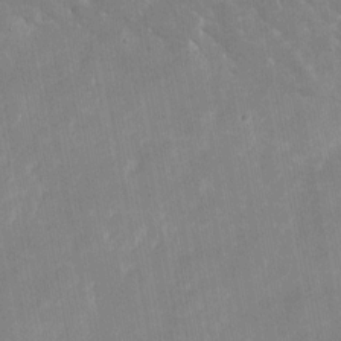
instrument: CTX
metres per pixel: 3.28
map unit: eHh
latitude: 5.7261
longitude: -69.9339
